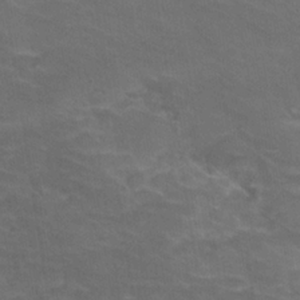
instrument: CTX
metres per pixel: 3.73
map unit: Hve
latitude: -30.3495
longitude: 95.1053
